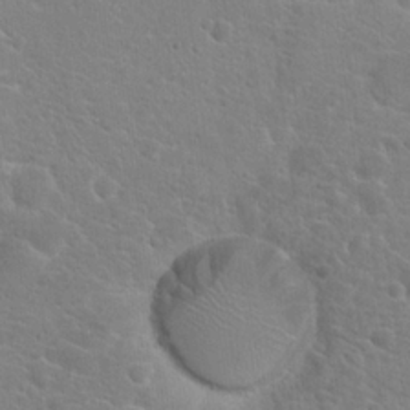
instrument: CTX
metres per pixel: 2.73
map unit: Hto
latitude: 20.9514
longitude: -39.4048
